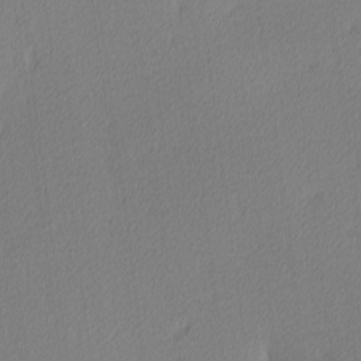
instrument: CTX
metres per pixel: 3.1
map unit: Ave
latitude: 3.6505
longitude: -113.8772
